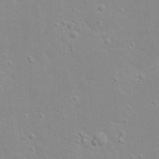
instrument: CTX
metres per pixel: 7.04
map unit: eHh
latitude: 20.1767
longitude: -64.3656
